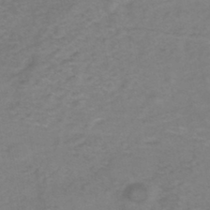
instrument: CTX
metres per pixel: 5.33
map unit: eHh
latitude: -44.8219
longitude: -30.5168
